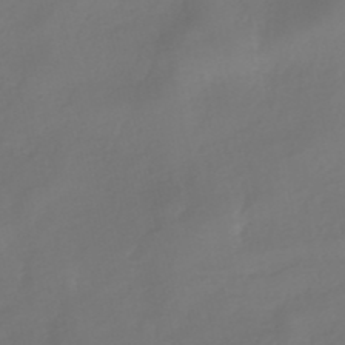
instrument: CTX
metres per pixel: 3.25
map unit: eHh
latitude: -39.0487
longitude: -26.5546
